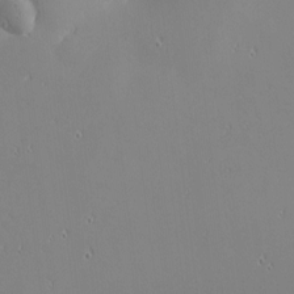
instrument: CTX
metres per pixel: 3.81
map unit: eHh
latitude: -2.8219
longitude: -80.8758
